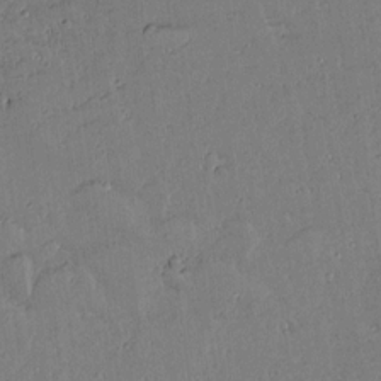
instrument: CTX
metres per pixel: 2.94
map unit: lAvf
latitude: 14.5546
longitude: -127.3860
